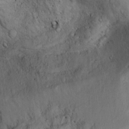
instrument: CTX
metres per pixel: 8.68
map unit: Aa
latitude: -3.2186
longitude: -73.6505
